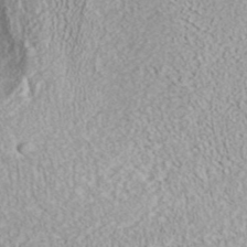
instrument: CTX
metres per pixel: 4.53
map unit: ANa
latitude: 41.6693
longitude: 28.7652
